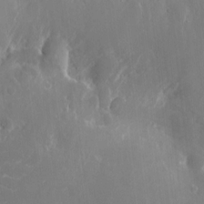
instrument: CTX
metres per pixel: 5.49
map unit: eHh
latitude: 9.5938
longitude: -70.9514
